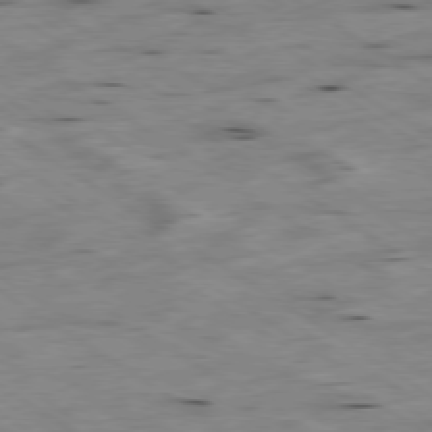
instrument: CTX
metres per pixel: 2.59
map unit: Hpe
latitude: -79.1809
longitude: -21.0459
